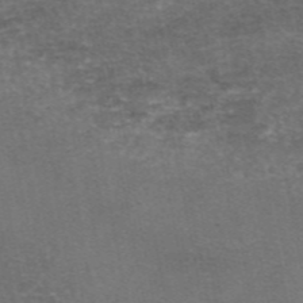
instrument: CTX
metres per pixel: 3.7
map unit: eAb
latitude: 47.1215
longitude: 104.4818
